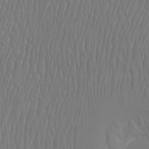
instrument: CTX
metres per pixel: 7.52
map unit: Htu
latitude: -9.1620
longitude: -75.9717
